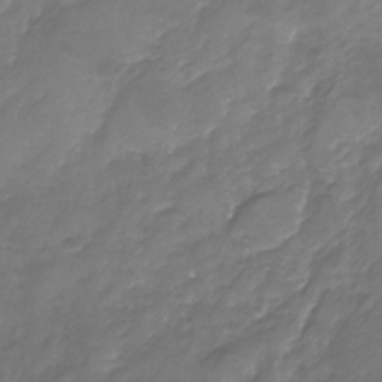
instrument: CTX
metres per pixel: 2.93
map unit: Nhu
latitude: -23.7478
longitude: -57.1214
